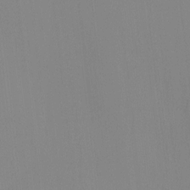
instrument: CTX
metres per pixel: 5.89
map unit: Ave
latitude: 2.8947
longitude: -112.9325
